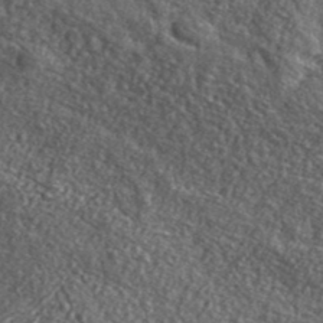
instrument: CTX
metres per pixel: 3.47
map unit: ANa
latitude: 40.5923
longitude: -90.2145
